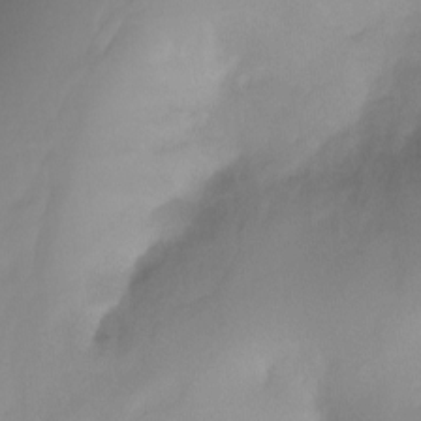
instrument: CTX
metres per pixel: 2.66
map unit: Ht
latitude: -6.6140
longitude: -29.3670
